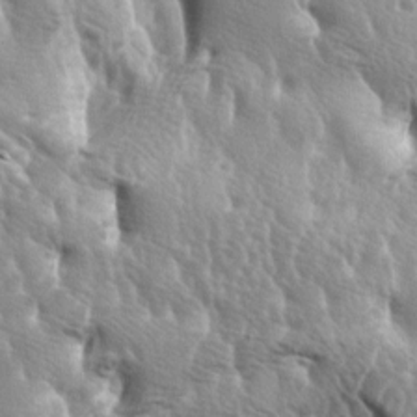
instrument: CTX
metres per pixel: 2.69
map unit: lAa
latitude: -6.2172
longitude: -125.4426
